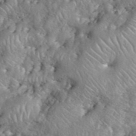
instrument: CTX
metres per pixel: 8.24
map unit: eHh
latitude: 40.2900
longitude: -56.7057
